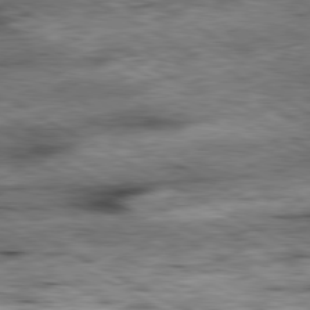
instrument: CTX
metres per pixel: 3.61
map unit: Ap
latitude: -80.8786
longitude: -89.7261
